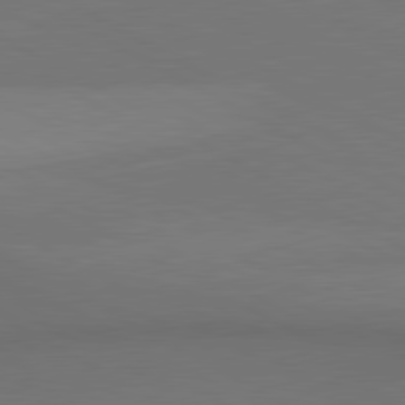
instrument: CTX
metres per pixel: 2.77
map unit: lApd
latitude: 80.4979
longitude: 140.4251
